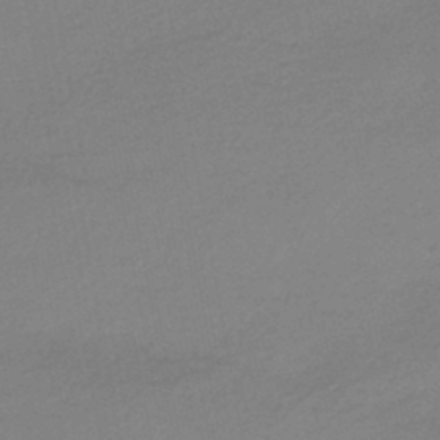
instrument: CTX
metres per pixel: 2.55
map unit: HNhu
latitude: -45.1620
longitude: 94.1039
